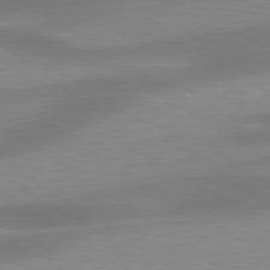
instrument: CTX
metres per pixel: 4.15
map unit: lApd
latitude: 79.4427
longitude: -92.3278
